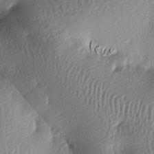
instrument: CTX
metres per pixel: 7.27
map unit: lAa
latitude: -7.3698
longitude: -126.7246
